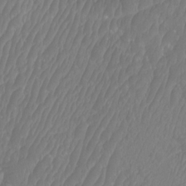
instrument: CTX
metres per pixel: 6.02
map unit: Htu
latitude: -10.4251
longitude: -73.7261
